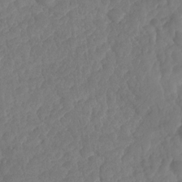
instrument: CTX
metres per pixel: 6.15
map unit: HNhu
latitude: -24.7652
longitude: 50.1606
